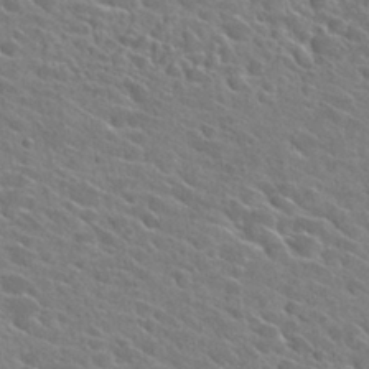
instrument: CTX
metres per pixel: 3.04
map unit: Hto
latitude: 26.8569
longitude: -42.7435
